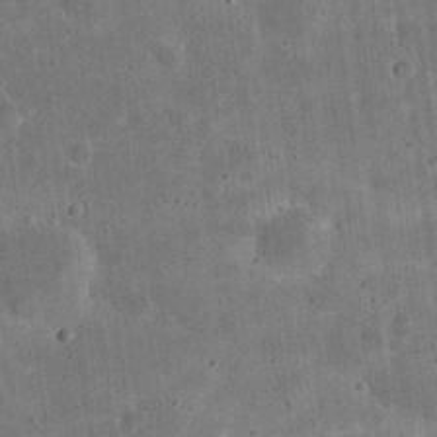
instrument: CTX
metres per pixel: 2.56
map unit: eHh
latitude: 21.1403
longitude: -63.3293
